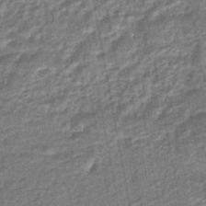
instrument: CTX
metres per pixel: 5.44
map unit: eHb
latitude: -45.5399
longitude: 89.2187
